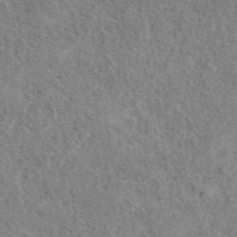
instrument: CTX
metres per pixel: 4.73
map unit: ANa
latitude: 41.0269
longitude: 18.1039
